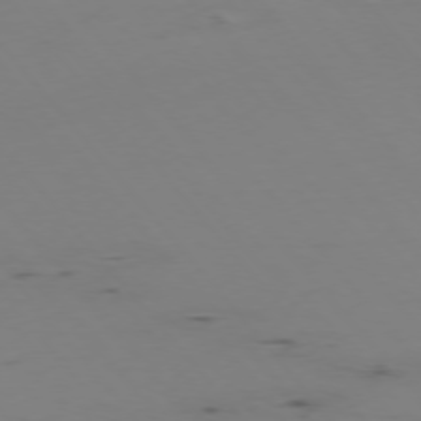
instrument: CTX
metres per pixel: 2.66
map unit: Hpe
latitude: -76.1984
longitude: -17.3860
